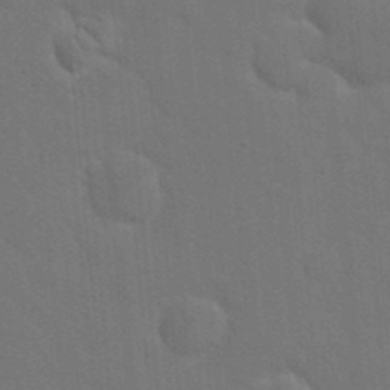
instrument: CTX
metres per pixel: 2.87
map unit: eHh
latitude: 19.4804
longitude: -64.2334
